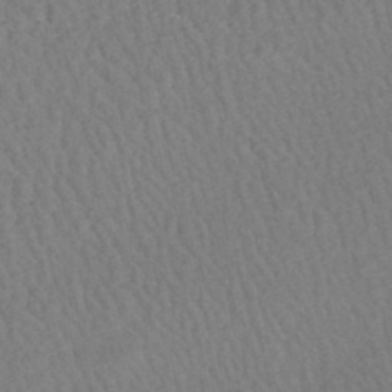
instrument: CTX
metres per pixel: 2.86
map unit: HNhu
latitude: -47.7666
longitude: 103.2754
